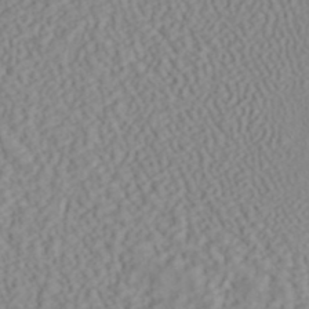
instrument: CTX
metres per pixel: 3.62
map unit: ANa
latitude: 40.1388
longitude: 28.2362
